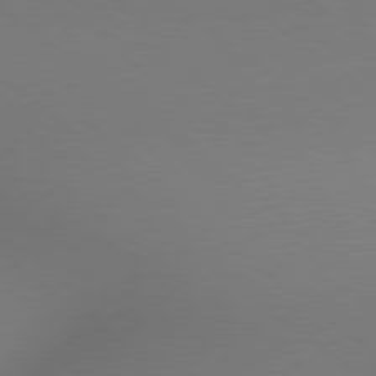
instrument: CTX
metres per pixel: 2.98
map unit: Hpe
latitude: 78.7813
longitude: 175.8233
